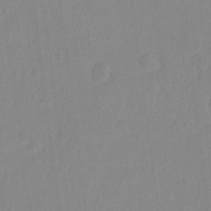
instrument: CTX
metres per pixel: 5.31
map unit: Hto
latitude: -7.2943
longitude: -38.1956
